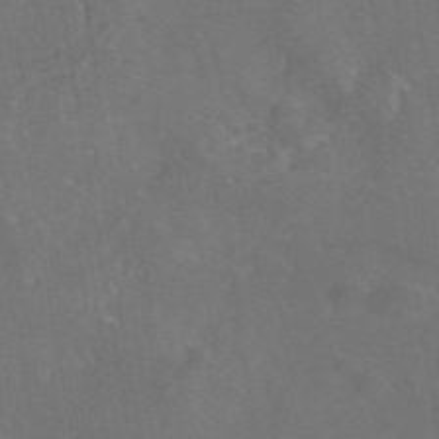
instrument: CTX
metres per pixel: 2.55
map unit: eAb
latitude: 46.5924
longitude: 109.3699
